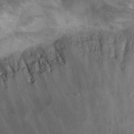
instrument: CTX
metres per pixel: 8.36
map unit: Hto
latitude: 32.8947
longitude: -43.1592
